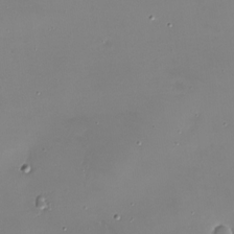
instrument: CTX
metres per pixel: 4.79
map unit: Nhu
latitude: -27.0486
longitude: -61.0647
